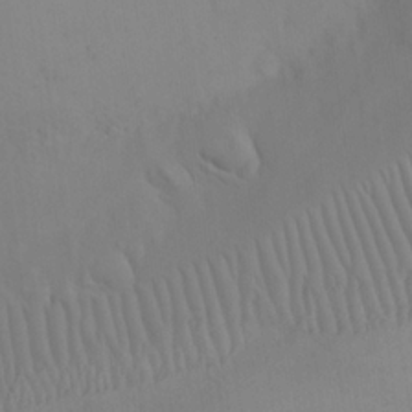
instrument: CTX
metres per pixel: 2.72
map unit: eHh
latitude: 21.2348
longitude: -61.7260
